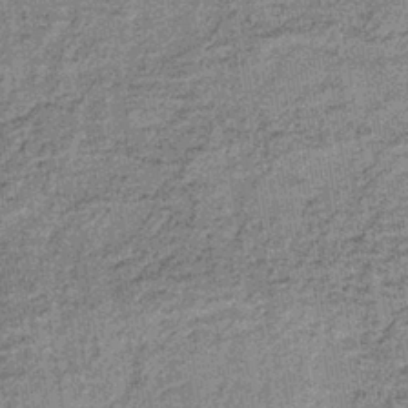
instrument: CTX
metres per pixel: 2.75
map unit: lHb
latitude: -37.9178
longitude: 65.8234
